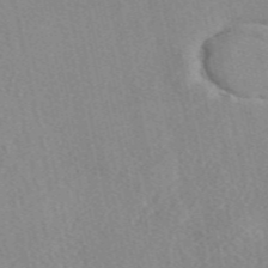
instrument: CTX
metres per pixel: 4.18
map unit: eAb
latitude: 48.6113
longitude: 105.6344
